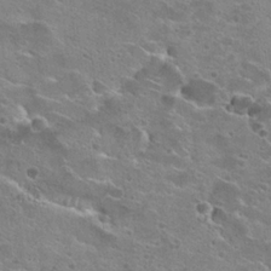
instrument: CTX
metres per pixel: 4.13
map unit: Hto
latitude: 23.1781
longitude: -42.6113
